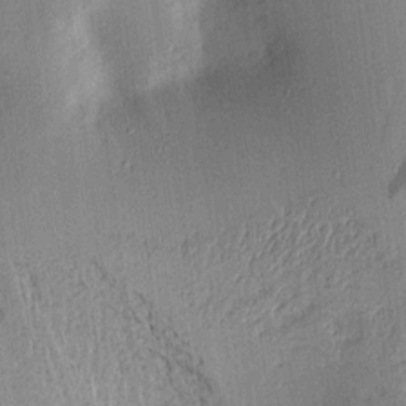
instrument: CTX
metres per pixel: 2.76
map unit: Aa
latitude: 16.0444
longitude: -148.5546
